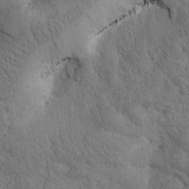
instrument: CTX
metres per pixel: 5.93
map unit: Htu
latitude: 0.1011
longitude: 174.5195
